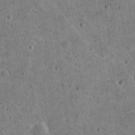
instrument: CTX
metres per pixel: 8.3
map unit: eHh
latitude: 20.8191
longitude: -63.4049
